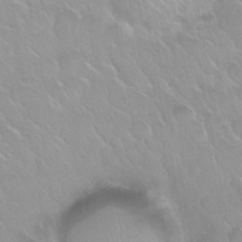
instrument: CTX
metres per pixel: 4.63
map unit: Nhu
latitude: 30.1200
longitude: -54.9703
